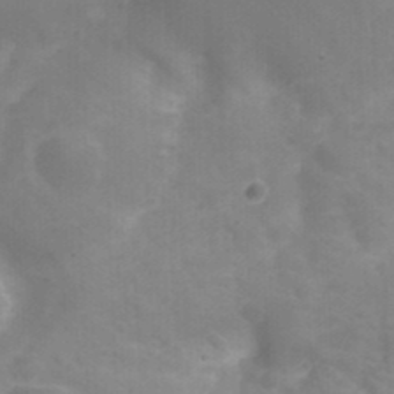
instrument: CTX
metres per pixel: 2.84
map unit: Nhu
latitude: 26.5924
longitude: -54.9514
